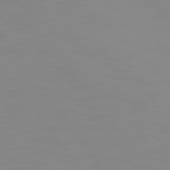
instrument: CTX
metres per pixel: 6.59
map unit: Hpe
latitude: 74.5357
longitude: -126.7246
